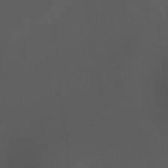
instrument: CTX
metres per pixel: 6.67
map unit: Nhu
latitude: -5.3509
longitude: -90.9514
